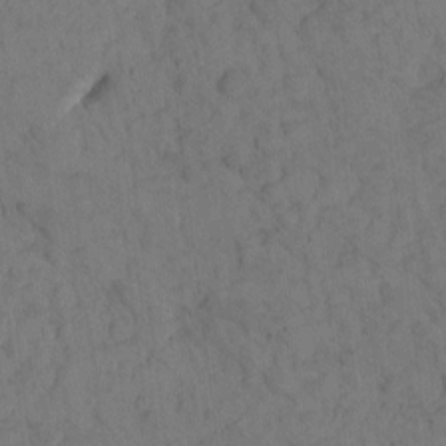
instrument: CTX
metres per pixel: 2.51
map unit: eHh
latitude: -1.0865
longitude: 17.4455
